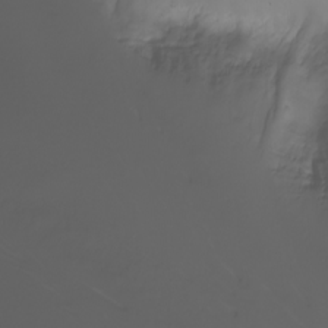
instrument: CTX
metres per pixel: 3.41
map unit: Nhu
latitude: -8.7274
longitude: -80.6490
